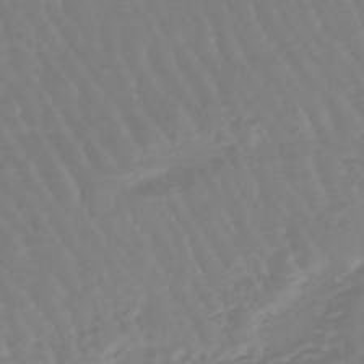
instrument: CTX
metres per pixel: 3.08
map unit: eHb
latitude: -45.8611
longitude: 79.4265
